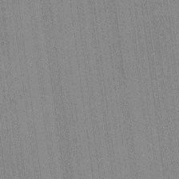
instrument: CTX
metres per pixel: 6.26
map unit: HNhu
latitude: 0.2711
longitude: -5.9150
